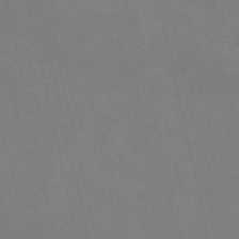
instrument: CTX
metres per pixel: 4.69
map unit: HNb
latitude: -54.1039
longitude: -35.4237
